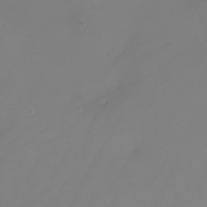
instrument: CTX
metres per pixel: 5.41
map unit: Nhu
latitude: -7.0486
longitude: -83.8016
